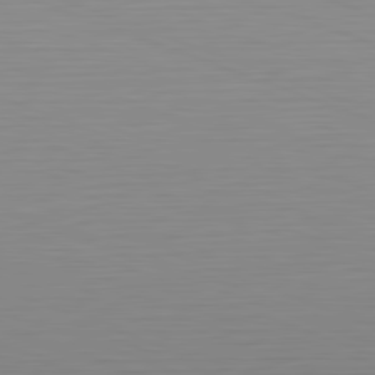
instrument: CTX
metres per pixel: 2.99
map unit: Hpe
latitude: -82.4062
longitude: 6.9352
